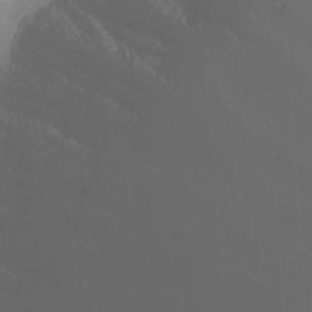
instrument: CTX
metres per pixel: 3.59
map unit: Hto
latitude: -0.6141
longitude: -34.7435
